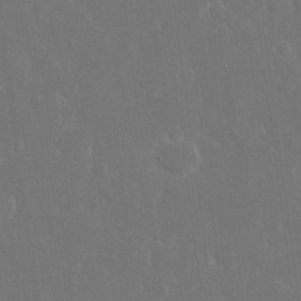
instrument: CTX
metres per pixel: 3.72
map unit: eHh
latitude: 15.8206
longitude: -72.5168
